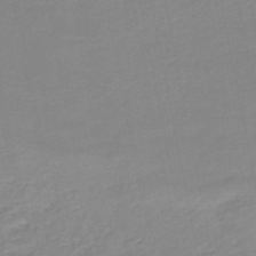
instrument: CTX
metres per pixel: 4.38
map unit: HNb
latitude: -49.7478
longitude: -48.0633
